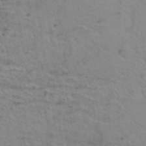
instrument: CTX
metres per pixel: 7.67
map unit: Hto
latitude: 38.2900
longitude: -45.4804
